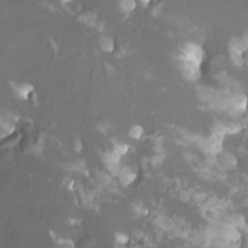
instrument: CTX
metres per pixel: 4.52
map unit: Htu
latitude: -11.2376
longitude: -74.2900
